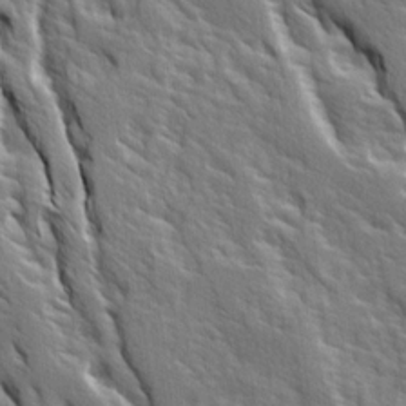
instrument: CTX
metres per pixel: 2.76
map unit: Ave
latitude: 14.8947
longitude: -131.9340
